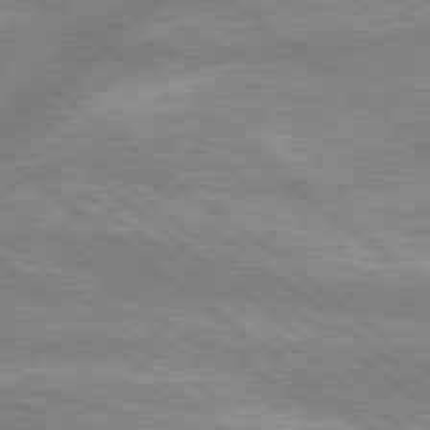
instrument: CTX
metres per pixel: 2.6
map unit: lApd
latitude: 79.0648
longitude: -157.9906
